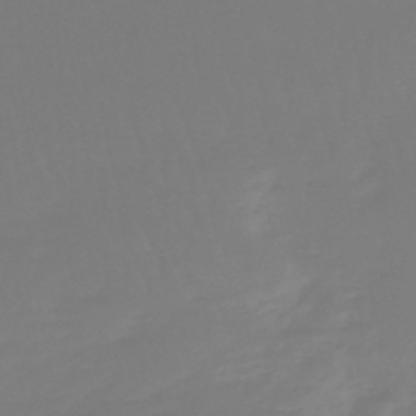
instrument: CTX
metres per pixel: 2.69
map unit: lHb
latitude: -45.8989
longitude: 72.1794
